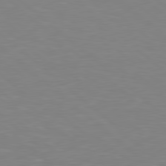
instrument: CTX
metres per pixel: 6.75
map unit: lApd
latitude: 78.8380
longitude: -176.0822
